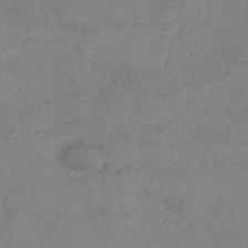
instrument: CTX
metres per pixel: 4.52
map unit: eHh
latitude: -41.9745
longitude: 119.2754
